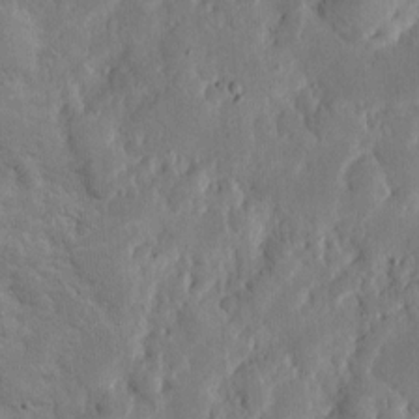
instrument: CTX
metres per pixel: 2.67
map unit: eHh
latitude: 5.7261
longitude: -70.6679
